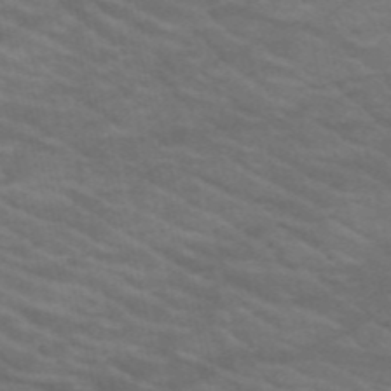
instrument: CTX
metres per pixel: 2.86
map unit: HNb
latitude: -53.3320
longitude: -44.9136
